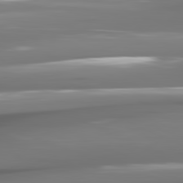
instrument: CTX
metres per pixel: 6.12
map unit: lApd
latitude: 81.2348
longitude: -141.4615
